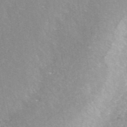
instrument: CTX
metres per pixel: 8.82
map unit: ANa
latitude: 42.2523
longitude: 26.3306
